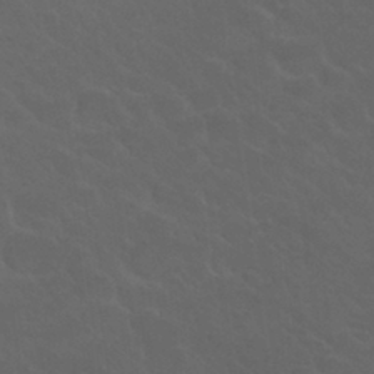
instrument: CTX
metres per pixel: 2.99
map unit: Nhu
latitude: 29.7260
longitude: -52.0822
